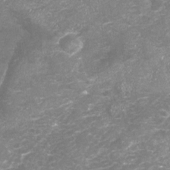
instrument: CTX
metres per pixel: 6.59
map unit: Nhu
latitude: -18.6330
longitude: -57.4993
